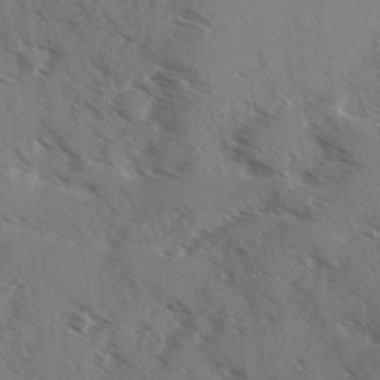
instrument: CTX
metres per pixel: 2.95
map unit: Ave
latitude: 0.9891
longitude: -110.8947
